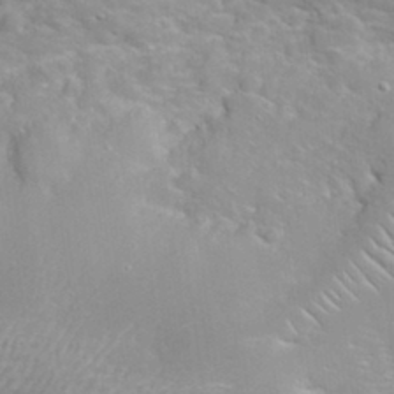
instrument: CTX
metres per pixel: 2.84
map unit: eHh
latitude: 32.1389
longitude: -61.6883
